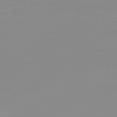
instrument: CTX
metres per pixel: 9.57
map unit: HNb
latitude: -44.0283
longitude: 51.3699
